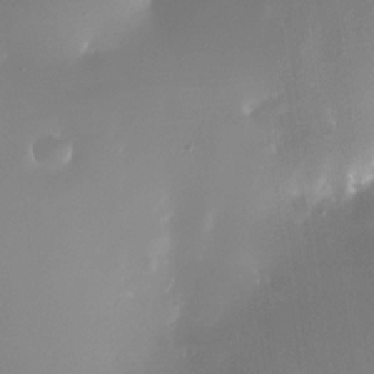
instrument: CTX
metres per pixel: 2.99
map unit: Nhe
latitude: -32.5952
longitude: -117.7639
